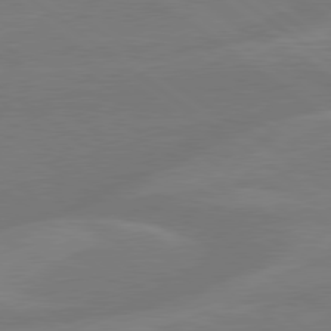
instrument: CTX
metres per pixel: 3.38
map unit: lApd
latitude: 79.2726
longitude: -141.5182
